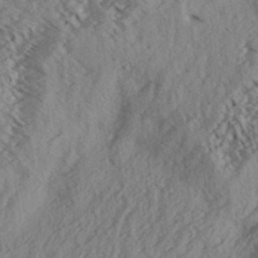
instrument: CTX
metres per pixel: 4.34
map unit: Aa
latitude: 32.9703
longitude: -139.6127
